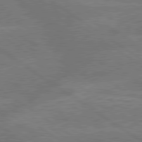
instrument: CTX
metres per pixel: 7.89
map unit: lApd
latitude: 79.8017
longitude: -161.2915
